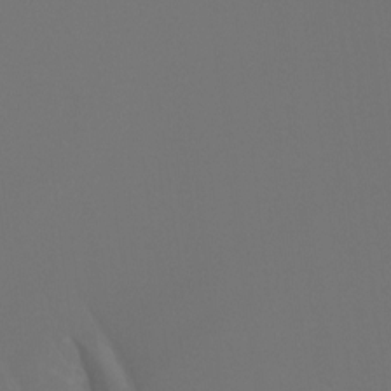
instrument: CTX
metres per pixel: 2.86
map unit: Hto
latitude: -7.8800
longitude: -51.6316
